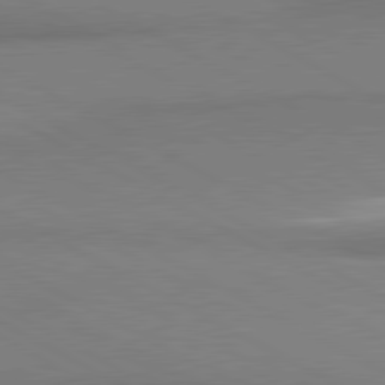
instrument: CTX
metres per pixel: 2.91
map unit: lApd
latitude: 80.8191
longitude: 163.5399
